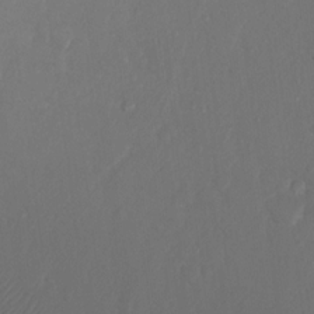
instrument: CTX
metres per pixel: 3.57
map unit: Nhu
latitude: 12.5735
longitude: -27.9150
